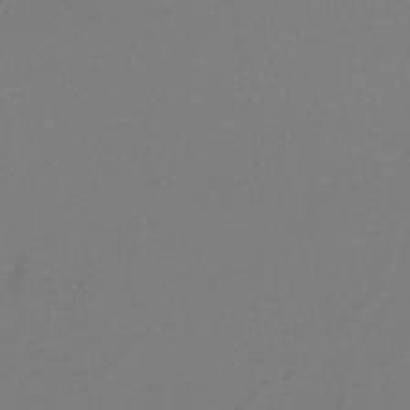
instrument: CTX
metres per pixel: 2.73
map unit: eHh
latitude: -45.3321
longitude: -29.1025
